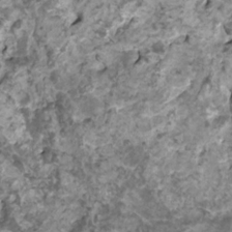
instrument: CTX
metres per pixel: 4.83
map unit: HNhu
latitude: 1.5182
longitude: -0.8191
